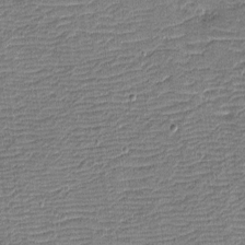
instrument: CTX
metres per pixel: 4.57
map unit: eHh
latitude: -4.0850
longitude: -81.7827
